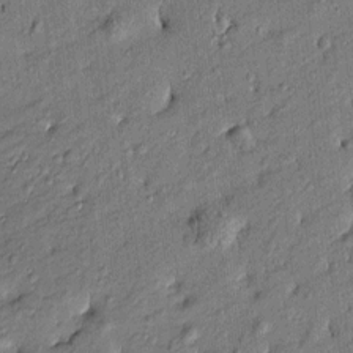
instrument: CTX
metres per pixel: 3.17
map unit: Htu
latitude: -7.7288
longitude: 177.4265
